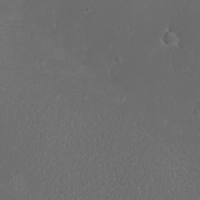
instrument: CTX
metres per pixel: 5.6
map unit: eHh
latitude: -9.1431
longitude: -69.3670
